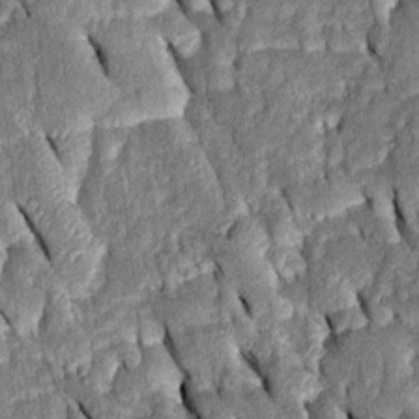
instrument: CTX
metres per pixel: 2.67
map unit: Htu
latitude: -0.8030
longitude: 149.8234
